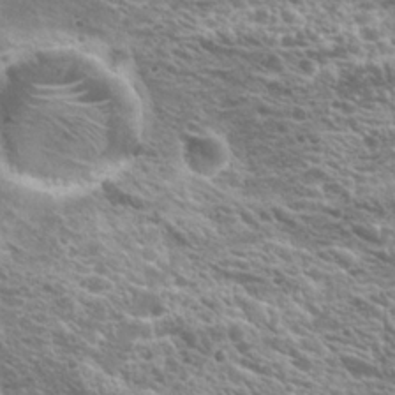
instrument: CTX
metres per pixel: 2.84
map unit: Hto
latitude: 21.5938
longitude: -31.3482
